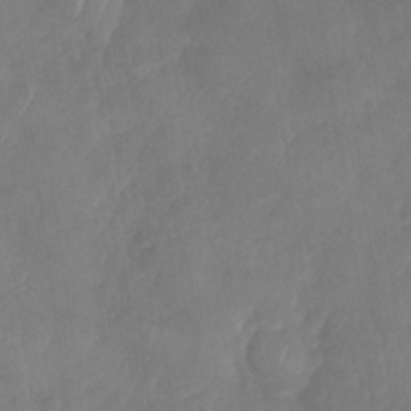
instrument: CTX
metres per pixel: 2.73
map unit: Nhu
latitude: -30.0850
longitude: -63.3482
